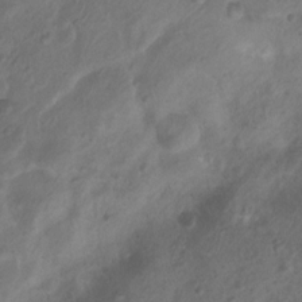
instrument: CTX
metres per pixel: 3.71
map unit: Nhu
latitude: 6.8191
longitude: -22.2711
